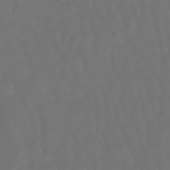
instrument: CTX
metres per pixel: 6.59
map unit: lHb
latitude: -47.7855
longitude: 79.6155
